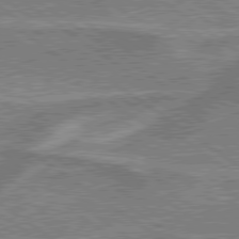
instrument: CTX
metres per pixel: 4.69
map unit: lApd
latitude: 79.4616
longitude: 175.4265
